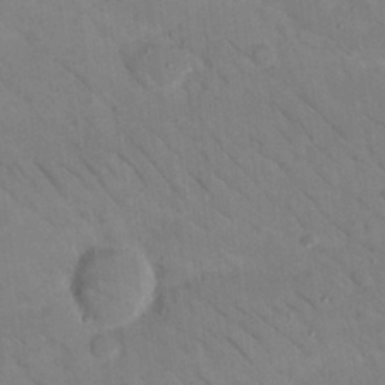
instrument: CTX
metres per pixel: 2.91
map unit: Nhu
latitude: 24.2144
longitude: -73.8584
